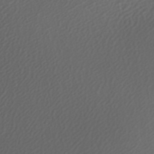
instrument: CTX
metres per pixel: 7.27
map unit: HNhu
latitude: -47.1053
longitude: 103.4643
